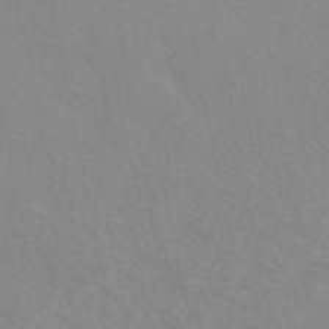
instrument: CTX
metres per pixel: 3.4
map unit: eAb
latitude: 50.0444
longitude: 118.2173
